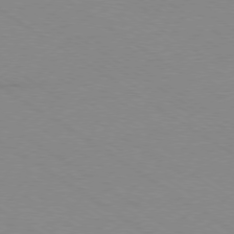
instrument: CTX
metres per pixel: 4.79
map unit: Ap
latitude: -78.8030
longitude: -84.5735
